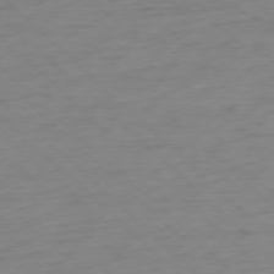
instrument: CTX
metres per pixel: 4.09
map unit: Ap
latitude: -77.4076
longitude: -91.6694
